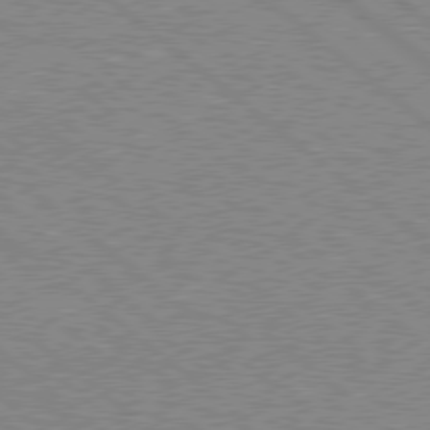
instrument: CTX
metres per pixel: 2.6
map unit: Hpe
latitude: 78.1200
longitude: -160.6112
